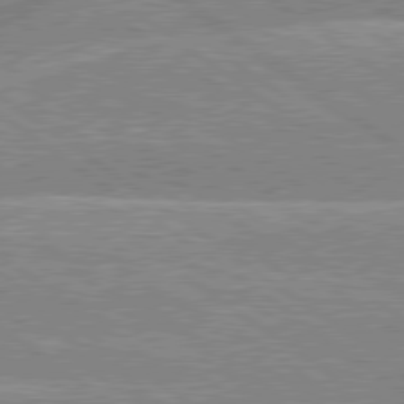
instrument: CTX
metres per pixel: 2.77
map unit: lApd
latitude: 79.3671
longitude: -156.9135
